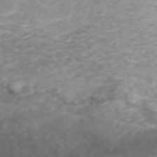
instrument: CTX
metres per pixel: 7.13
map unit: ANa
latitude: 45.7260
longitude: 21.8233
